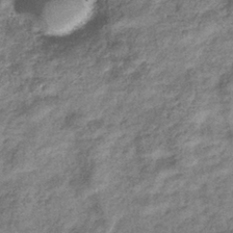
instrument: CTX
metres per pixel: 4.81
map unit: eHb
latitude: -37.5399
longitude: 79.1053
